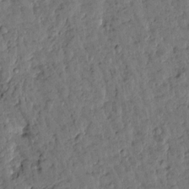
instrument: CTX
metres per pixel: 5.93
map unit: Htu
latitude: 0.3278
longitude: -179.5371
